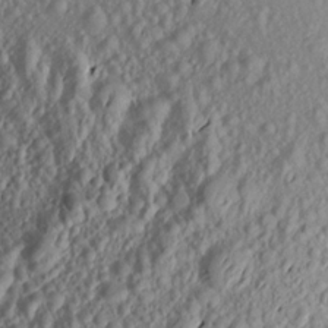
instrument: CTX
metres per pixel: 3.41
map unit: Aa
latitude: 18.4223
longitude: -144.6490
